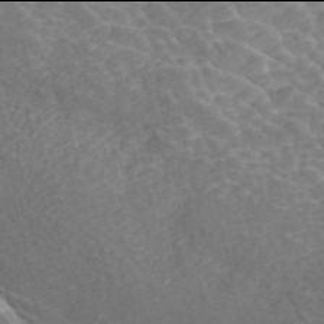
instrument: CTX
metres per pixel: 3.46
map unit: ANa
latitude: 45.9906
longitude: 24.5196
